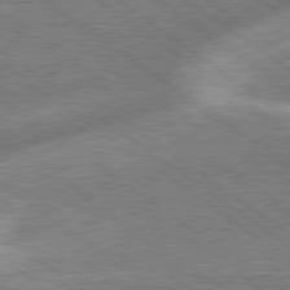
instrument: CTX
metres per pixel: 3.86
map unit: lApd
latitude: 79.0837
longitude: -171.5182
